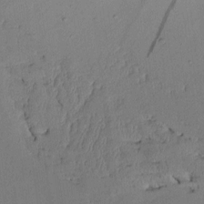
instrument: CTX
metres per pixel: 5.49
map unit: Aa
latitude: 10.1389
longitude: -126.9514
